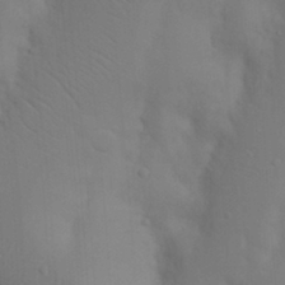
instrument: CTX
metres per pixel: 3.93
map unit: Nhu
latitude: 18.6868
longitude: -73.3293
